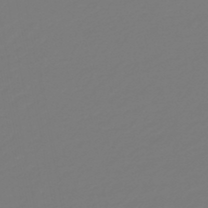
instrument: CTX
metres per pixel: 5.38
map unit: HNb
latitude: -46.6896
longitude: 55.4832
